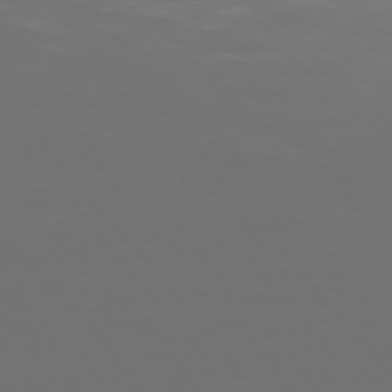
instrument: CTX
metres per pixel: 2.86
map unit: Ap
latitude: -74.9920
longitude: -77.0836
